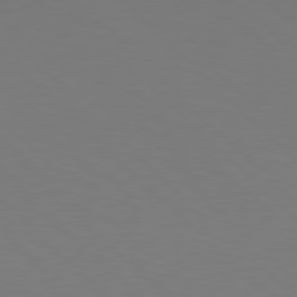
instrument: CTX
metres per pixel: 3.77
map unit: Hpe
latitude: 77.5938
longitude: -175.4804
